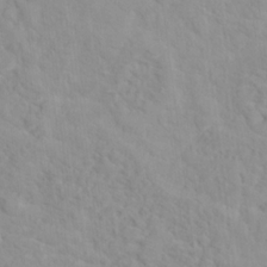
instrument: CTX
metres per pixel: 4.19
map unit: Hto
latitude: 16.0633
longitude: -36.2334
